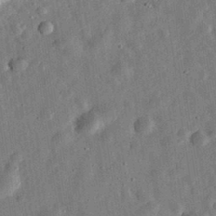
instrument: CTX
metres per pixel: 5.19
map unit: eHh
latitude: 32.1767
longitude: -76.0822
